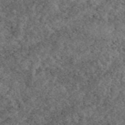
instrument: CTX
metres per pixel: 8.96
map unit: eAb
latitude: 45.7449
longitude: 113.1998
